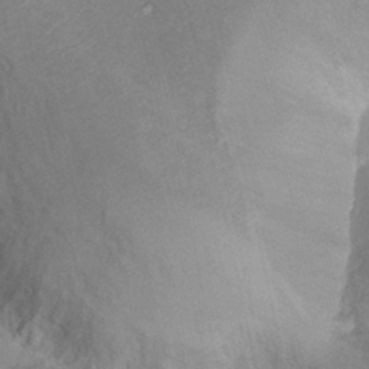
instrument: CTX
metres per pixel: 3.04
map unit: Nhu
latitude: 14.2334
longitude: -29.1214
